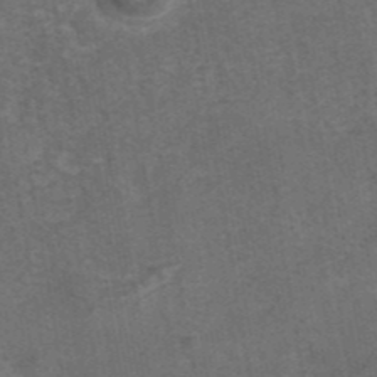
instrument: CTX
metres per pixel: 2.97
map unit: eAb
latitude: 43.2159
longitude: 107.1620
